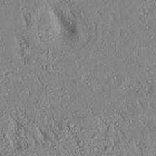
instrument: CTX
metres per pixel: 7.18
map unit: Aa
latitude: 19.3859
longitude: -147.3671
